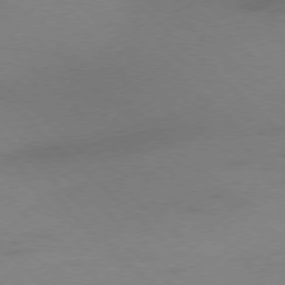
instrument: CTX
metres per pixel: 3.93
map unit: Ap
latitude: -77.6344
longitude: -68.4790
